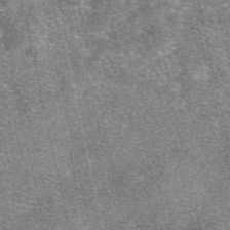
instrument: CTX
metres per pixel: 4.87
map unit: eAb
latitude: 48.0444
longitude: 104.6518
